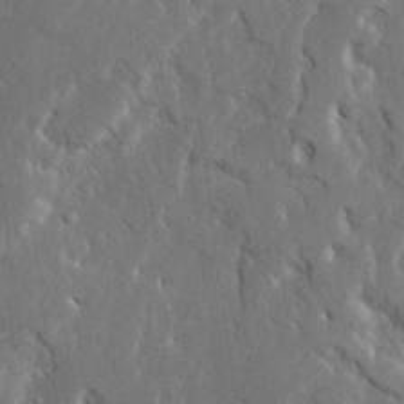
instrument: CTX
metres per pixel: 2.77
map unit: Ave
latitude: 23.0080
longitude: -130.6113
